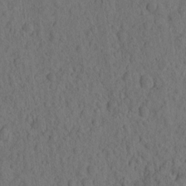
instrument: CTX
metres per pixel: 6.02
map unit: eHh
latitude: -2.0472
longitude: 17.1998
